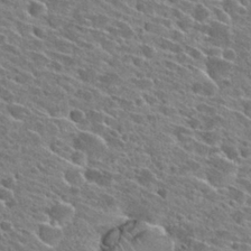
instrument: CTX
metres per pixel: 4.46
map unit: Hto
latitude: 27.0836
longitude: -43.0081
